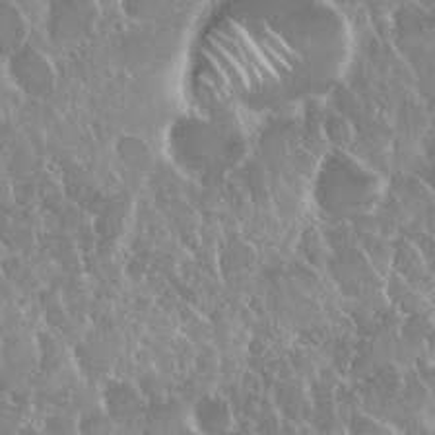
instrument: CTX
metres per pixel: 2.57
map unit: Nhu
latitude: 24.7246
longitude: -60.9324
